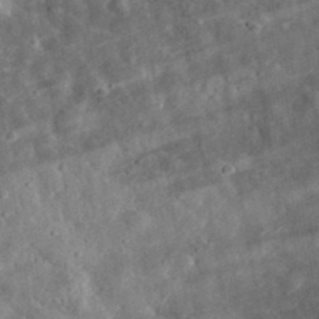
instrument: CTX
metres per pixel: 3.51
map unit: eHh
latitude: 34.9135
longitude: -78.8002
